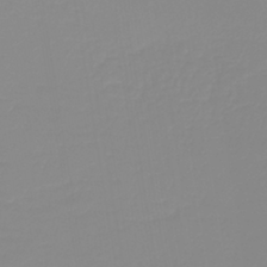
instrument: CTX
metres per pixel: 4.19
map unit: lHb
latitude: -40.5385
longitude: 60.1228
